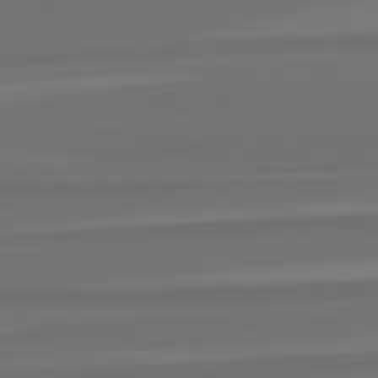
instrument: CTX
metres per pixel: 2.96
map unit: lApd
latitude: 82.9135
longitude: 164.5385
